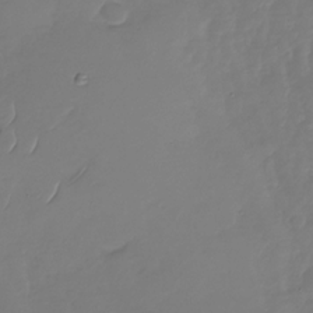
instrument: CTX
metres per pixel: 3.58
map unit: Nhu
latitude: -29.8045
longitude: -59.2159
